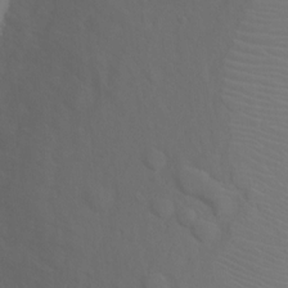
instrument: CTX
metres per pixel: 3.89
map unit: Ht
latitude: 3.0080
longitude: -28.7813
